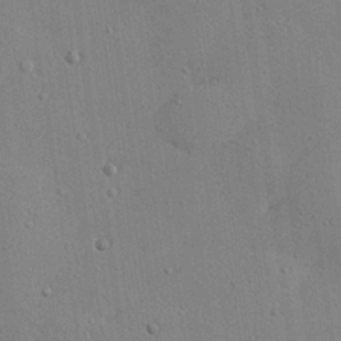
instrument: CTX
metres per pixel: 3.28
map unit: Hve
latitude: 26.6113
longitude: -91.8961
